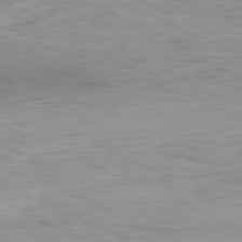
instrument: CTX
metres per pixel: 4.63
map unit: Ap
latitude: -81.3888
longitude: -61.6694
